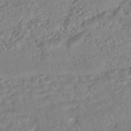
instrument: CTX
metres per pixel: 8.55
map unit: HNhu
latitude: -44.6707
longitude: 100.1794
